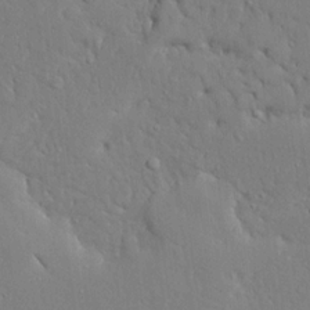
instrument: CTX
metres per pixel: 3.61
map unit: Ave
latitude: 17.0836
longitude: -140.8569
